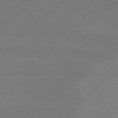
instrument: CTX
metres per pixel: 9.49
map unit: Hpe
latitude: 78.8947
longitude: -131.6316
